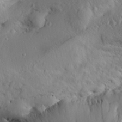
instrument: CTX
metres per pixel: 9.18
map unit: Aa
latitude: 30.5546
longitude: -133.6505
